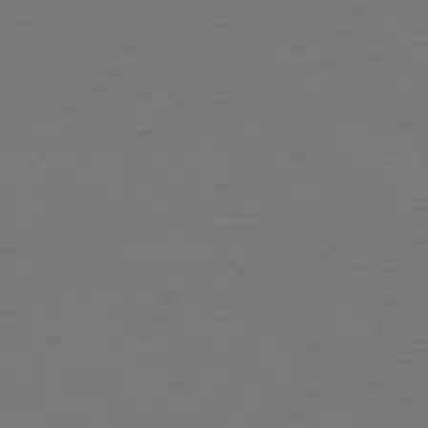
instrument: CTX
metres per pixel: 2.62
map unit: Ap
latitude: -75.3510
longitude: -93.8772
